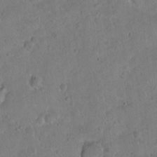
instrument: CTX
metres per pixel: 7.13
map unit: eHh
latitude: 1.7638
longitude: -56.0444
